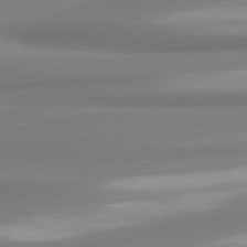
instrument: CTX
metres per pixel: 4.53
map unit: lApd
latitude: 80.8191
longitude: -175.5371
